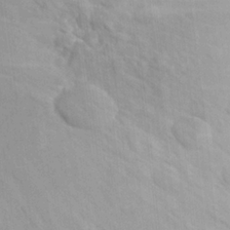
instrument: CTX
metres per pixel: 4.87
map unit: Aa
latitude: 23.3104
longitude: -147.2915
